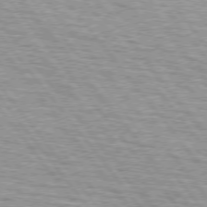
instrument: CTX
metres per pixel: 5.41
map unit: lApd
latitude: 75.1403
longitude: -76.2900
